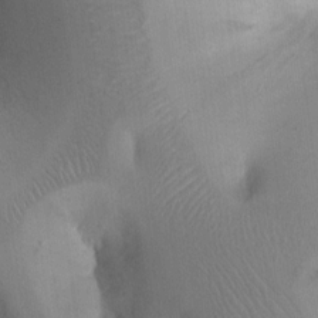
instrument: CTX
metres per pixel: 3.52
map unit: Hto
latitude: 12.3467
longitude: -56.5356
